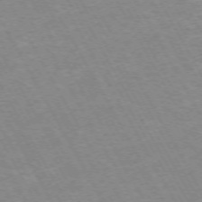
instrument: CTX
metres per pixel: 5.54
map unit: Hpe
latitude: -72.2928
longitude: 10.0850
